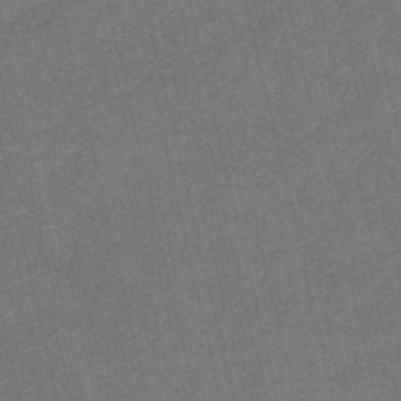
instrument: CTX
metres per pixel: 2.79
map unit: HNb
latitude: -53.3698
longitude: -48.4412
